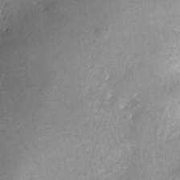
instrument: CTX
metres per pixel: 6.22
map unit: Nve
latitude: -25.1053
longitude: -109.2537
